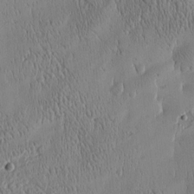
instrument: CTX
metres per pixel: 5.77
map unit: Htu
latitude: -5.0108
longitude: 174.8030
